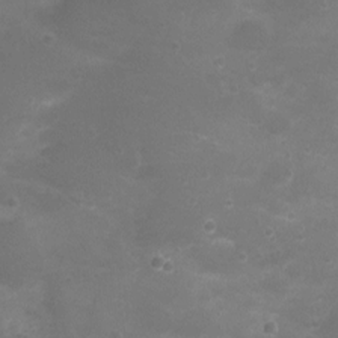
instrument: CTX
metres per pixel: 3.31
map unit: Nhu
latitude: 5.1025
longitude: -17.8583
